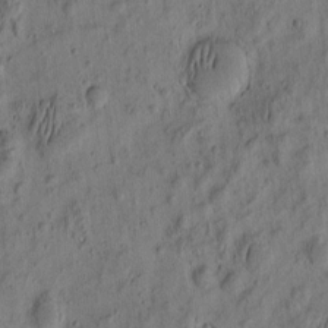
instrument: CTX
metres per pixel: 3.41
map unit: eHh
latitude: -2.6707
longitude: 17.5966
